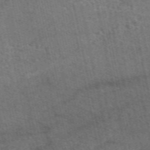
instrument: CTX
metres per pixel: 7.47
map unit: eAb
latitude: 51.3859
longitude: 111.8233
